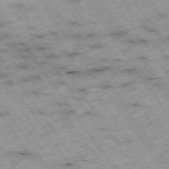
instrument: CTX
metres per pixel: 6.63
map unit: Hpe
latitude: -74.5385
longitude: 3.8800
